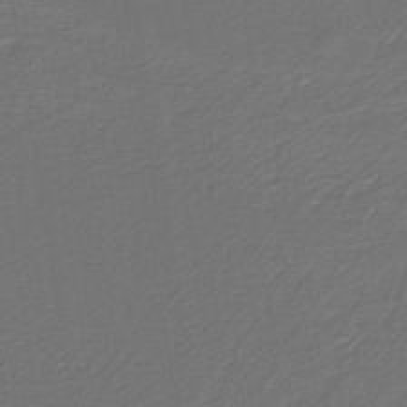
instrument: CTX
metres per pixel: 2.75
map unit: eAb
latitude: -39.8423
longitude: 52.1227
